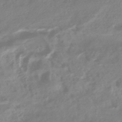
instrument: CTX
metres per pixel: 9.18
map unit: HNhu
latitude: -42.1416
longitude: 92.0661
